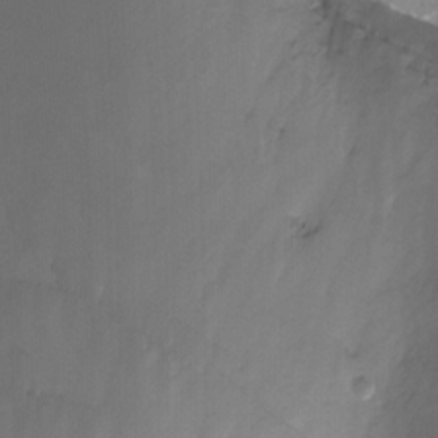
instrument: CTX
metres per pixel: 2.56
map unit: Nhu
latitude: -11.8422
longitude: -48.0255
